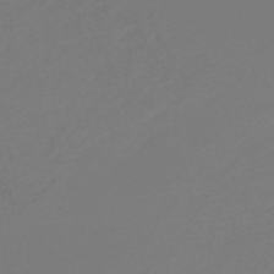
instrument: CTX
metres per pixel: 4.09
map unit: lHb
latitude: -46.8408
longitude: 65.8612
